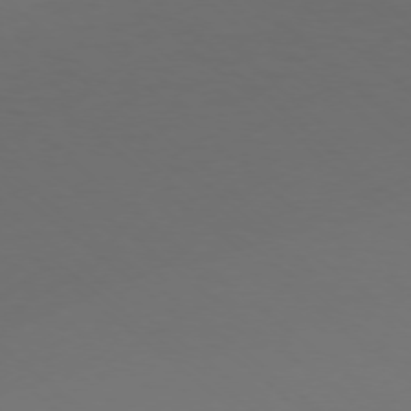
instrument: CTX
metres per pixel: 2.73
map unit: Ap
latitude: -76.2928
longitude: -79.4238
